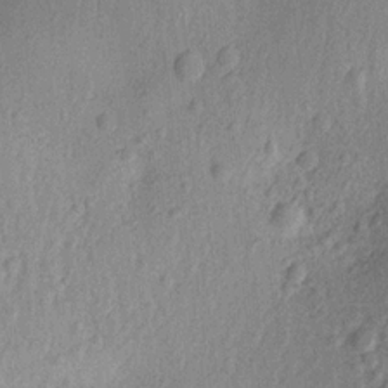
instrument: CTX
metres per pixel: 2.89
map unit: Aa
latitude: 18.7435
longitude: -144.2900
